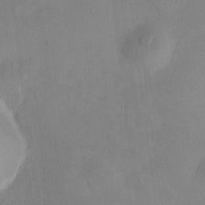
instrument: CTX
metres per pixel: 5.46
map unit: HNhu
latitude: 9.1592
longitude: 10.0850
